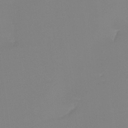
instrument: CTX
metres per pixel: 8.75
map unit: Ht
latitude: -14.1417
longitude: -51.4237
